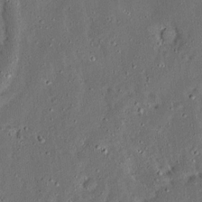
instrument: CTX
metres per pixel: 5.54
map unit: Ave
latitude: 14.0822
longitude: -138.5924
